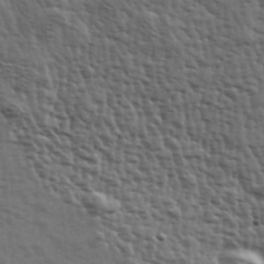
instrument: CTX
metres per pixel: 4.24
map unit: Hve
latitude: 31.8017
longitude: 150.1984
